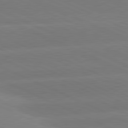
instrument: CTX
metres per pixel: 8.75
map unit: lApd
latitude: 81.2537
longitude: -155.5182
